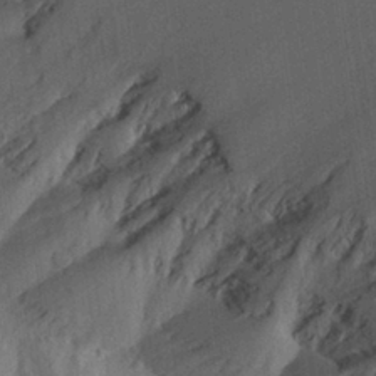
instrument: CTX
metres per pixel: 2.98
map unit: Aa
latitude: 27.5371
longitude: -145.4237
